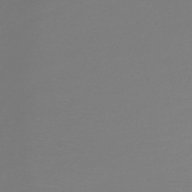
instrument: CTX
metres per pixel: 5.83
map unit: lHb
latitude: -43.2564
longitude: 72.0661
